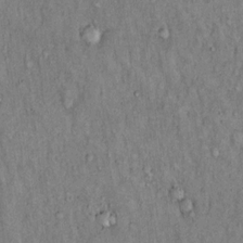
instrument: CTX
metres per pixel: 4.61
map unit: Hto
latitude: 15.4427
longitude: -61.0458
